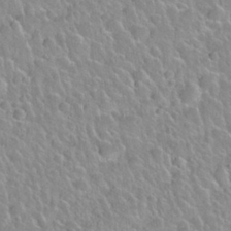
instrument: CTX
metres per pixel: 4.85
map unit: Nhu
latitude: 28.1389
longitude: -53.6316
